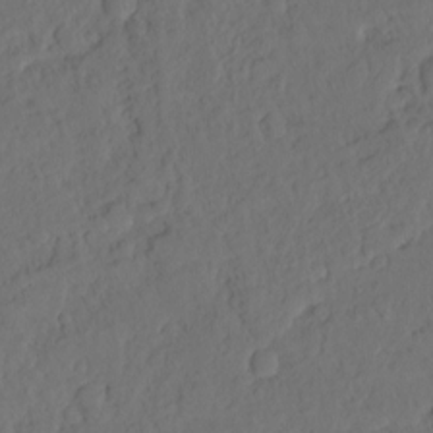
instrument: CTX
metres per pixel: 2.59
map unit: Hto
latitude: -7.6910
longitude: -46.8002
